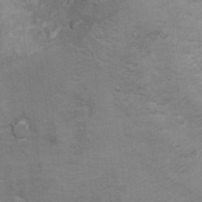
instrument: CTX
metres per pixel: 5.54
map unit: Ht
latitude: 11.8395
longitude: -33.1214
